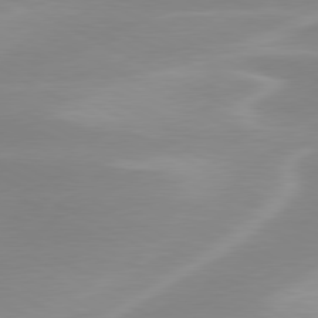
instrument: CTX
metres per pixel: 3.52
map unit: lApd
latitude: 79.8584
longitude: -115.7071
